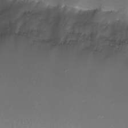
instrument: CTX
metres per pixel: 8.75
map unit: Nhu
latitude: -7.5210
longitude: -74.7624
